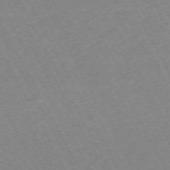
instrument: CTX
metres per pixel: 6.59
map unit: Hpe
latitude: -71.5966
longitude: 9.8044
